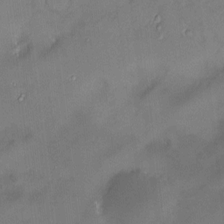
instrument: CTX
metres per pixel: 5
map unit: HNhu
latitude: 5.2537
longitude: 10.8030
